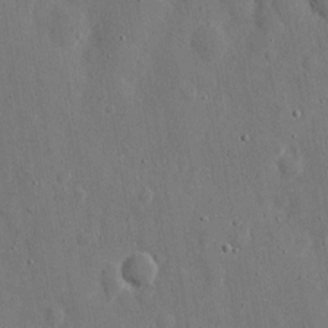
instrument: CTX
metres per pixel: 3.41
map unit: eHh
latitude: 11.5938
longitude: -69.8395
